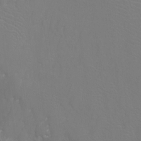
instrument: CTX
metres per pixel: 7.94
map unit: Htu
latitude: -12.4062
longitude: -71.2726
